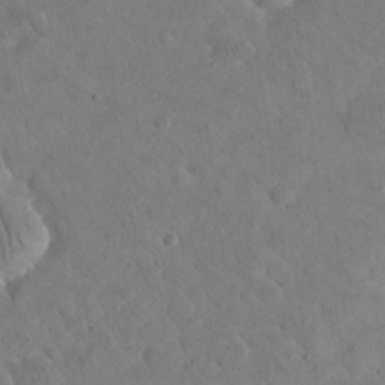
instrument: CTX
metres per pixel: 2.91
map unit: eHh
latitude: 24.7624
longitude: -66.9135
